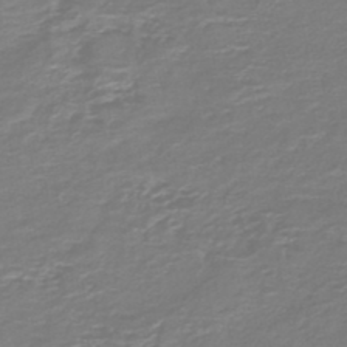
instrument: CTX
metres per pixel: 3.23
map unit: HNb
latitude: -47.0108
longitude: 53.2753
